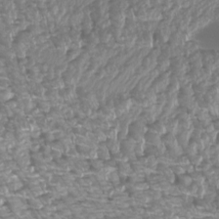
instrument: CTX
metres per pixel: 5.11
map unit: Htu
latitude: -6.4440
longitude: -73.2537
